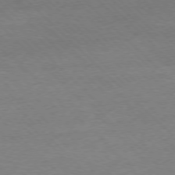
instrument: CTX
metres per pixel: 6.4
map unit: Ap
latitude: -77.4076
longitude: -86.7435
